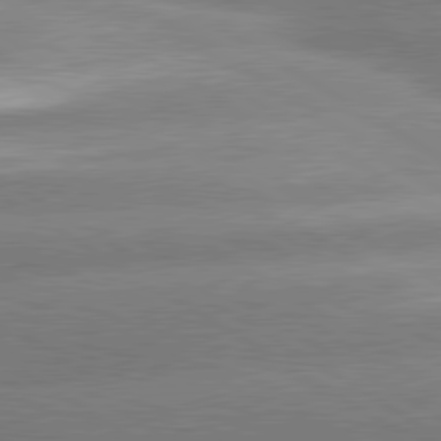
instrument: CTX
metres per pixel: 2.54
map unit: lApd
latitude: 80.2711
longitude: -154.6301
